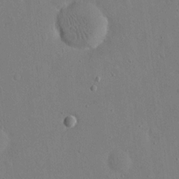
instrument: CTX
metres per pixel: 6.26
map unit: eHh
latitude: 17.5560
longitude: -70.2711
